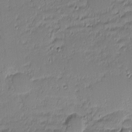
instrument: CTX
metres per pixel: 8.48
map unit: eHh
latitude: -2.4251
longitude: -83.3670
